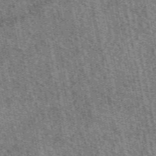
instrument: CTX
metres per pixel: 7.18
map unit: eAb
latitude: 50.8947
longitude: 114.8786
